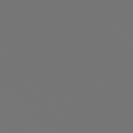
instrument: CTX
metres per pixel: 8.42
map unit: Ap
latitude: -76.3117
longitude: -63.0081
